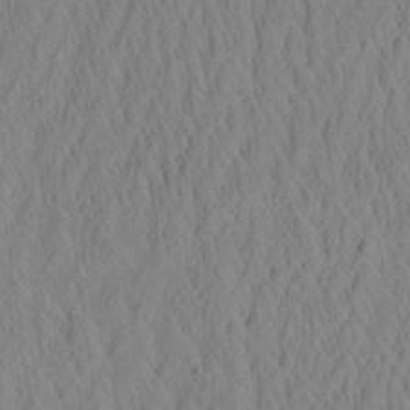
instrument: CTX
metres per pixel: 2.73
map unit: Aa
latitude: 26.8191
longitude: -141.8016
